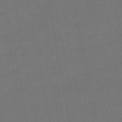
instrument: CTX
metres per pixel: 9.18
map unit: lHb
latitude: -46.6707
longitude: 74.3307
